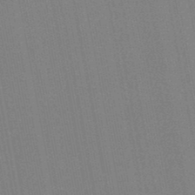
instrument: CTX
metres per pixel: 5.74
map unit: lHb
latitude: -46.5196
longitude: 78.0661
